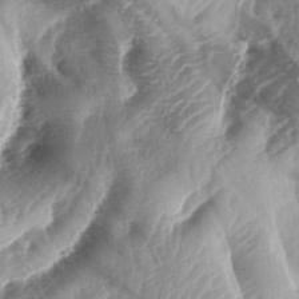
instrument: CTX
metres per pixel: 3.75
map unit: lAa
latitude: -4.9541
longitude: -126.7435
